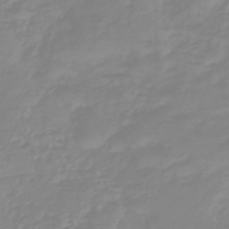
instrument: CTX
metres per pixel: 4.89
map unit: eHb
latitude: -45.2754
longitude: 82.3495
